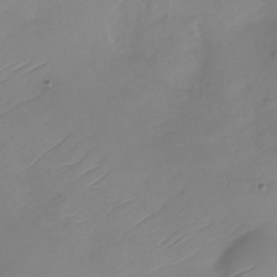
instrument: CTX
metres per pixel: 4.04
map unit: Nhu
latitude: -28.1984
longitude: -78.0822
